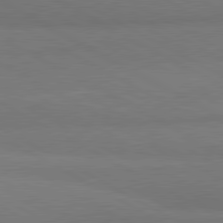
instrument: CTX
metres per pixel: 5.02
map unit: lApd
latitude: 80.7057
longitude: -179.7072
